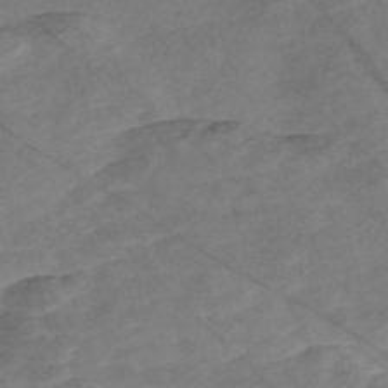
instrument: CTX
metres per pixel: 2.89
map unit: Nve
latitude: -57.1998
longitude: 53.6155
